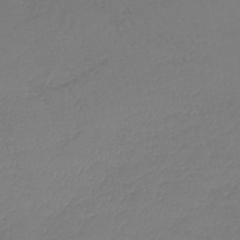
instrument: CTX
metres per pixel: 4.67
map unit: lHb
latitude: -43.0864
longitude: 69.5021
